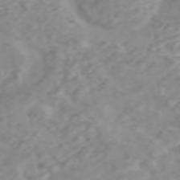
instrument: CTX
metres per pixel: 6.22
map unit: ANa
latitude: 46.2901
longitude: 21.8989
